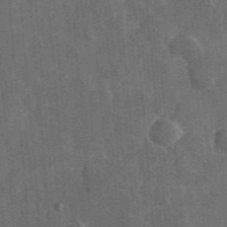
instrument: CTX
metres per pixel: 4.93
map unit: lHvf
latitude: 33.5938
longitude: -90.4034
